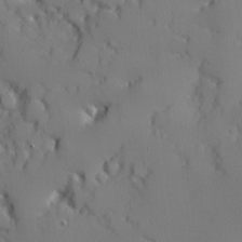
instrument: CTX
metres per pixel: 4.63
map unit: Ave
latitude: 12.1767
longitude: -101.5182
